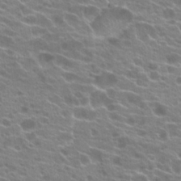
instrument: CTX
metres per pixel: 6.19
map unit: Hto
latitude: 21.4994
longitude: -40.3845
